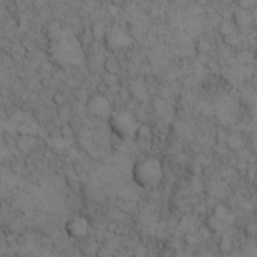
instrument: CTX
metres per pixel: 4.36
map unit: eHh
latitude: 12.8947
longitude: -63.5182
